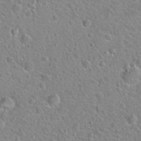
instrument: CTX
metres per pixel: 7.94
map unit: Hto
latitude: 22.7624
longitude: -46.6113
